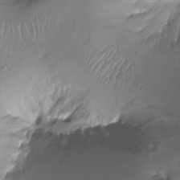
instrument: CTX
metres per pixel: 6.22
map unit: Ht
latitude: -17.4833
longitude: -43.6316
